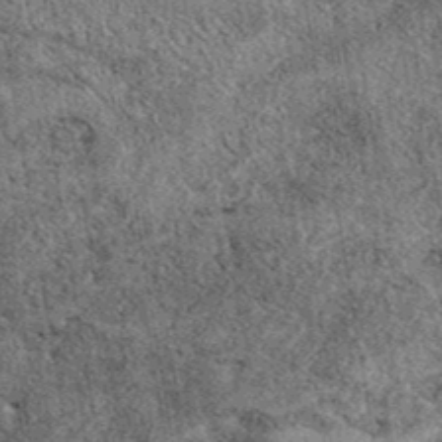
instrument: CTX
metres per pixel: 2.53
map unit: eAb
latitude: 39.9150
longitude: 110.3684
